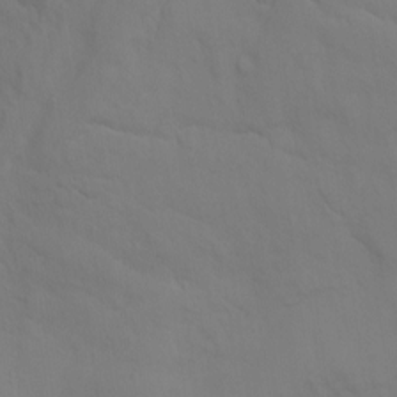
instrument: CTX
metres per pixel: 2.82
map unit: Ht
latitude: -10.5574
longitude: -46.2334
